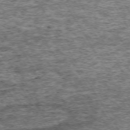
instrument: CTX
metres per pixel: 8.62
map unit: Hpe
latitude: -71.0864
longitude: 13.8989
